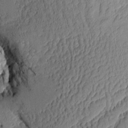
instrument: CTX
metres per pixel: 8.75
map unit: Aa
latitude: 9.1781
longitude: -128.3656
